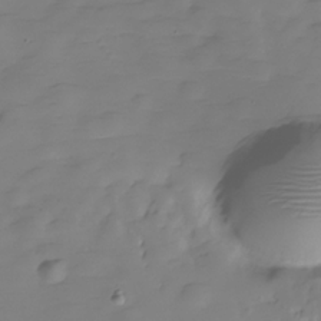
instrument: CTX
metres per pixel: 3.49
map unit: Hve
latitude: -29.3321
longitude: 91.2376
